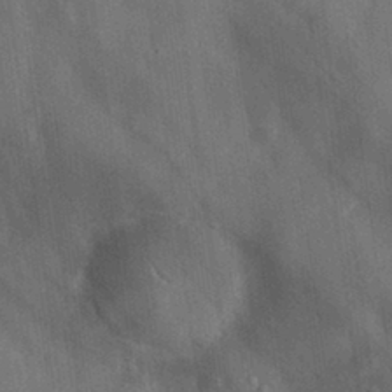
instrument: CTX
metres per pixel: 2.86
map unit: eHh
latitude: 30.7813
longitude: -77.3103
